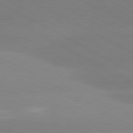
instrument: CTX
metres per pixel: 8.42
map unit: lApd
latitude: 80.5924
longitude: -153.6694
